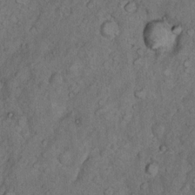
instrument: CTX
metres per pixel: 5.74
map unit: Nhu
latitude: 10.0444
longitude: -24.4223
